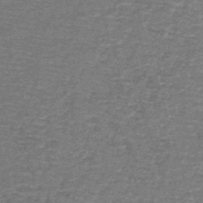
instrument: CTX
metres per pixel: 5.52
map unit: lHb
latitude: -43.0486
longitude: 55.4643
